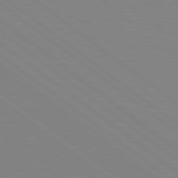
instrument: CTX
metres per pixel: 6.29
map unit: Hpe
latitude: 79.0081
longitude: -124.1388
